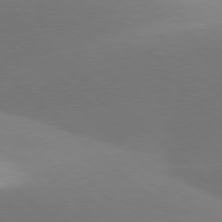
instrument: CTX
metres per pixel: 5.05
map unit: lApd
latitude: 77.8583
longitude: -51.6505
